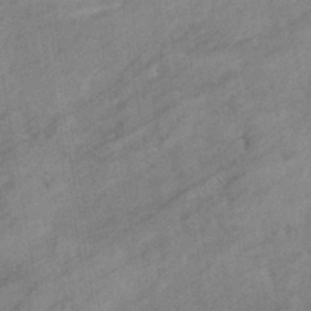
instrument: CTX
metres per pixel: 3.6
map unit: eHb
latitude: -41.2754
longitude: 82.9353
